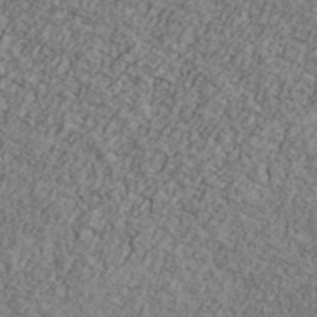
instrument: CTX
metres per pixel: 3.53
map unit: Ave
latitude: 41.1403
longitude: -110.9325
